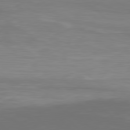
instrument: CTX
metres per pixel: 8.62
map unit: Hpe
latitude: 78.0633
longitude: -171.0836
